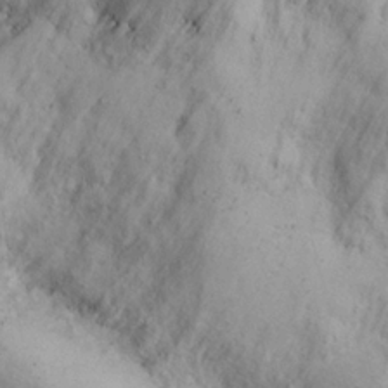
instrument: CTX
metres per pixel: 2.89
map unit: Hto
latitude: 12.5735
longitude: -60.7246
